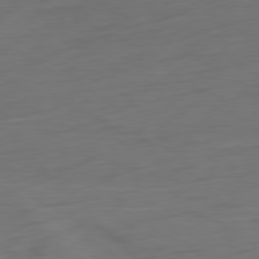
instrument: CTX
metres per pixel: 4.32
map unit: Ap
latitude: -79.7288
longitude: -64.8758
